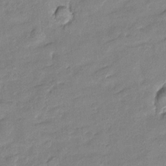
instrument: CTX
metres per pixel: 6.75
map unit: Htu
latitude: -8.7841
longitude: 176.8786
